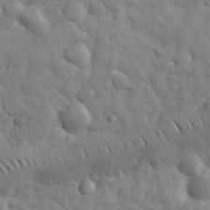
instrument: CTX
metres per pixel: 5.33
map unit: eHh
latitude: 31.9906
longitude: -69.0648
